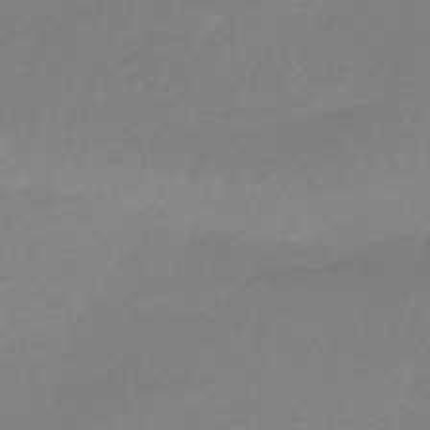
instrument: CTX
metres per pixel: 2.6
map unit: HNhu
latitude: -44.3117
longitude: 93.4076
